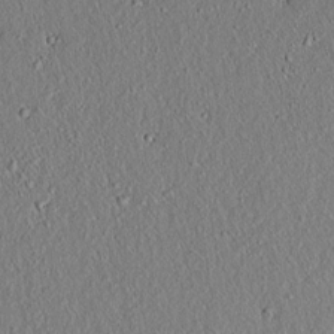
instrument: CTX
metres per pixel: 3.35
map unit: lAvf
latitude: 7.1592
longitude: 167.5777
